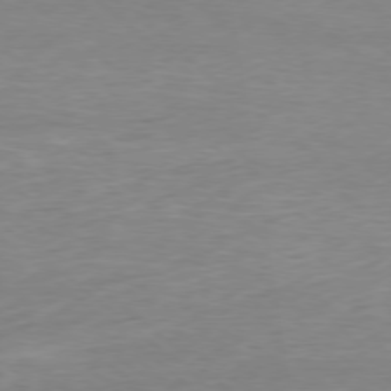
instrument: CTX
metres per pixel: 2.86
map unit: Ap
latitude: -78.1794
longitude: -87.3293
